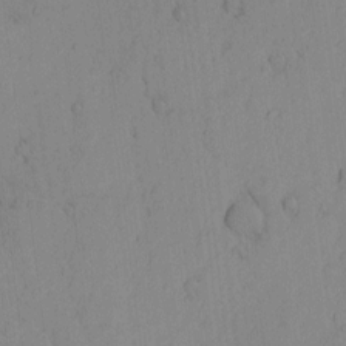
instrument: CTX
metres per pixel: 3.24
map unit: Nhu
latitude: -6.4062
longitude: -153.1026
